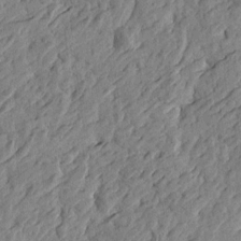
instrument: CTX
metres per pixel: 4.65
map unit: Htu
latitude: -2.8785
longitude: -179.3860
